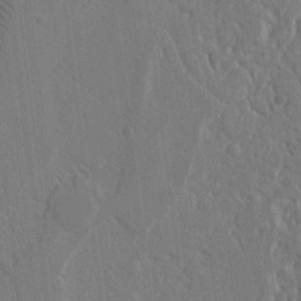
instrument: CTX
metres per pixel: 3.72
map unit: Nhu
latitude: 15.8962
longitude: -77.3481
